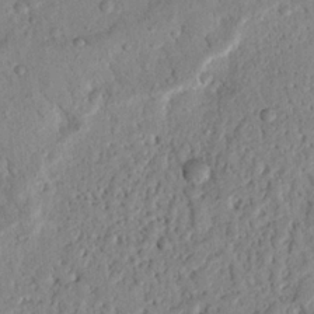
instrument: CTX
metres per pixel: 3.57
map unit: Nhu
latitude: 21.5182
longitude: -77.2537
